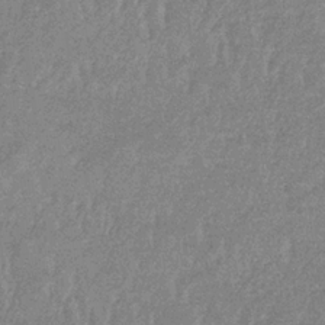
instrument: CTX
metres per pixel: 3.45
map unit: lHb
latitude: -33.3888
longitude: 69.4832
